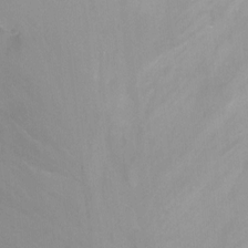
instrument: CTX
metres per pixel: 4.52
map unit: Nhu
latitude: -13.8800
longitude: -55.3859
